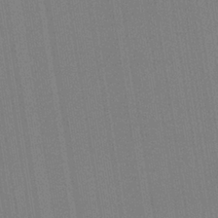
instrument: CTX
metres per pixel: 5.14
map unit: HNb
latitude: -35.0864
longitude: 54.8219
